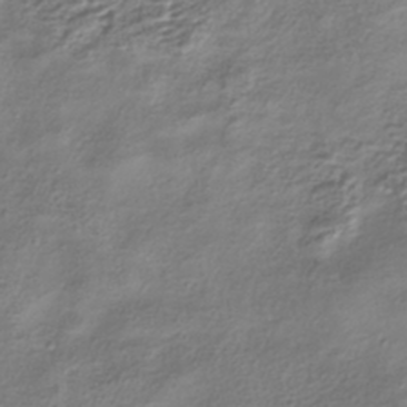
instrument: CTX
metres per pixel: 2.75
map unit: HNhu
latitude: -40.6707
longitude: 106.7652
